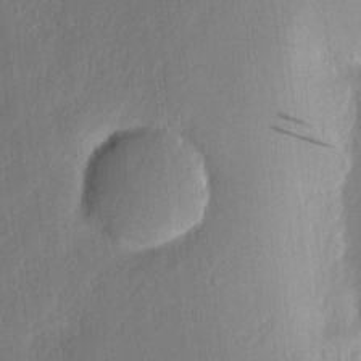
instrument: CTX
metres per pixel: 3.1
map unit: Nhu
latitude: 3.0836
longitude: -76.6679
